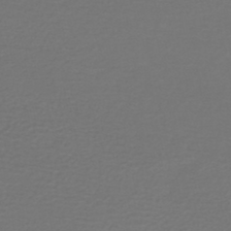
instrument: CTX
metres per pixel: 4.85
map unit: HNhu
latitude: -47.9556
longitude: 96.7085
